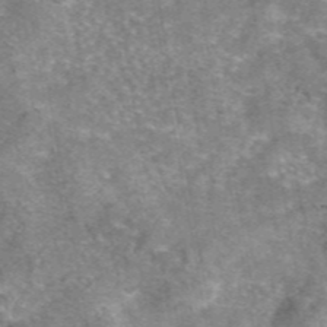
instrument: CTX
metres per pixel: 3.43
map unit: eAb
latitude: 46.5357
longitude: 102.7652
